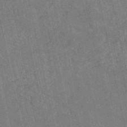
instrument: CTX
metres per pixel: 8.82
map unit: HNb
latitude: -52.8030
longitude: -38.2522
